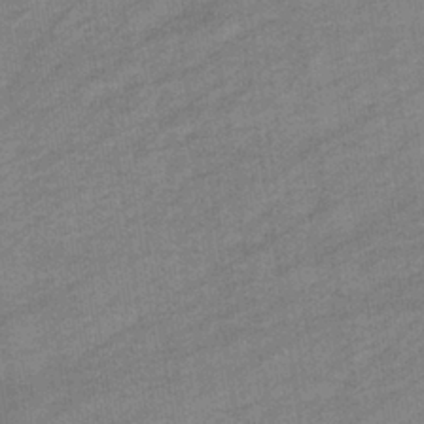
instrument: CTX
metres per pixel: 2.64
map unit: eHb
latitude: -37.3320
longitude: 77.7100
